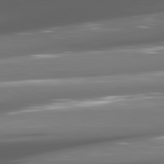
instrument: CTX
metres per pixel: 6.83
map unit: lApd
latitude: 81.3293
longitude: -145.6883
